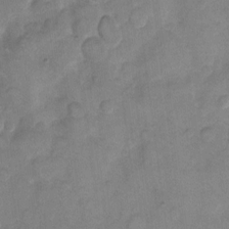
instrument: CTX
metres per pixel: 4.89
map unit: eHh
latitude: 11.2159
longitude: -64.6301
